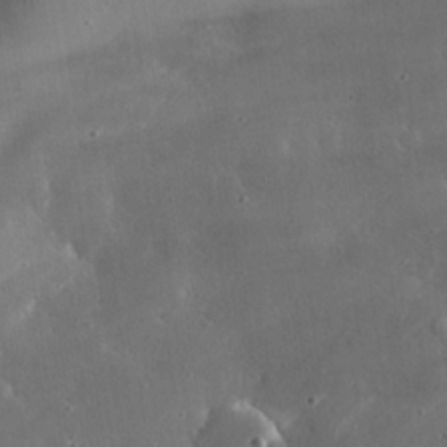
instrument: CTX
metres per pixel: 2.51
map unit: eHh
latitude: 24.0255
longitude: -90.7813
